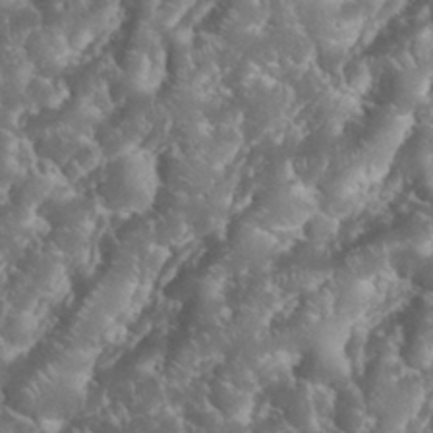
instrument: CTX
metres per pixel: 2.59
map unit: eHh
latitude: 33.9339
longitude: -64.7624
